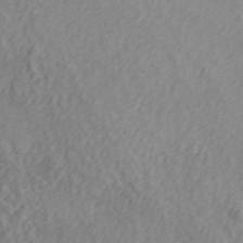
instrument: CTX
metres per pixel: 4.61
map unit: ANa
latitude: 43.1592
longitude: 54.2173
